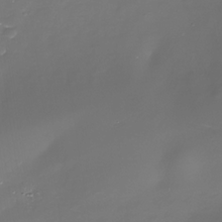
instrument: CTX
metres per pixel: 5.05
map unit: Nhe
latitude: -35.5210
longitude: -90.2900
